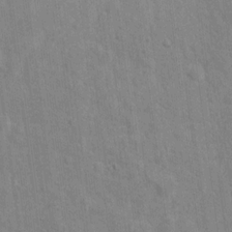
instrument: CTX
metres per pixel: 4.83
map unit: Hto
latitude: 13.5560
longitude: -38.1389
